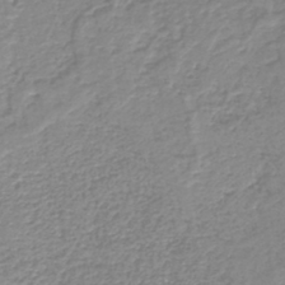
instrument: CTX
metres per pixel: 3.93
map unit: HNb
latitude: -40.7274
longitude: 49.7478
